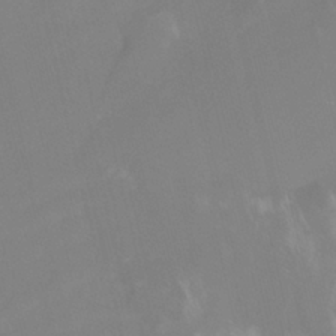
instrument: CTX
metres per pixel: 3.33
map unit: HNhu
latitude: -27.0297
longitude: 74.0661
